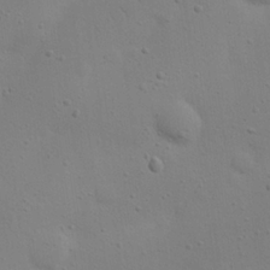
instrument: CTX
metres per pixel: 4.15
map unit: eHh
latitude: 24.5356
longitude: -69.5371
